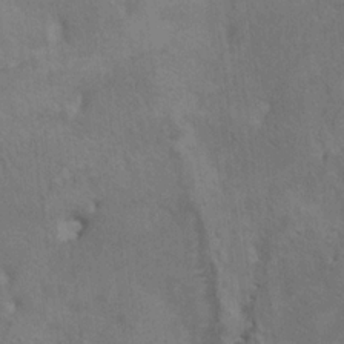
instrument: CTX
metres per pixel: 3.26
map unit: HNhu
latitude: 4.1956
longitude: 4.6518
